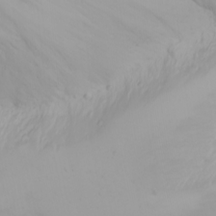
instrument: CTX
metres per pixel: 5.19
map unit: Nhu
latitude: -4.7274
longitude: -85.3293
